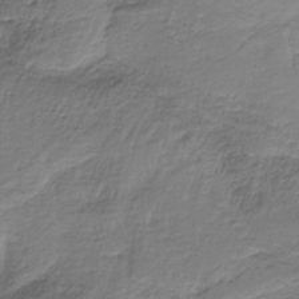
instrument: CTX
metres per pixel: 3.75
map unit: HNb
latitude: -35.4643
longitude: 58.5195
